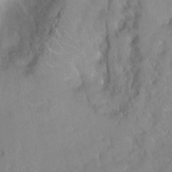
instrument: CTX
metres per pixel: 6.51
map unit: Ht
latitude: 6.2145
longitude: -30.4412
